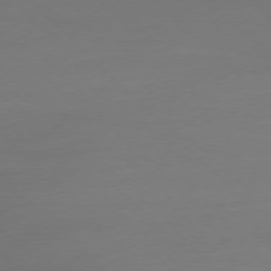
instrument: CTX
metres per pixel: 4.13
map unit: Ap
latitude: -77.5210
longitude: -68.3656
